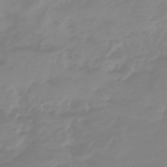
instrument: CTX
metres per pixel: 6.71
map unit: eHb
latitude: -45.5966
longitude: 82.6896
